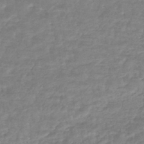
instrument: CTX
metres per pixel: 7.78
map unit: HNhu
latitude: -45.7289
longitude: 98.4440
